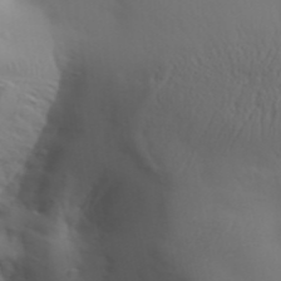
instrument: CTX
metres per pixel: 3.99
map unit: Aa
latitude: 32.7624
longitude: -143.6127
